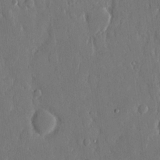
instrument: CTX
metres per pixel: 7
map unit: eHh
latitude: 13.7450
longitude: -70.2144
